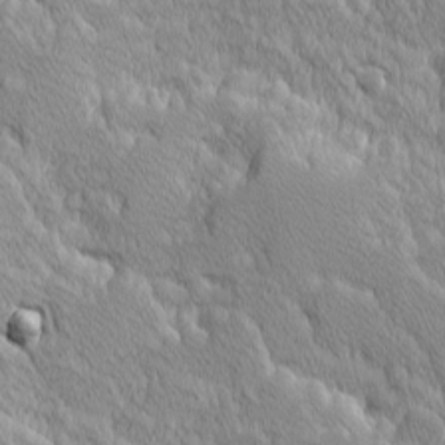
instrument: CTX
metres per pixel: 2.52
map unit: Ave
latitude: -10.3495
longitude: -117.6316
